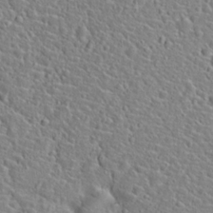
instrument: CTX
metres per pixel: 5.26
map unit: Hto
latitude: 21.4238
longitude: -45.1214
